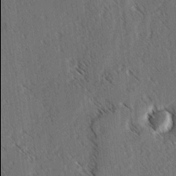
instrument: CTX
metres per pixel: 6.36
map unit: lAvf
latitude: -3.5588
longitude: -113.9906
